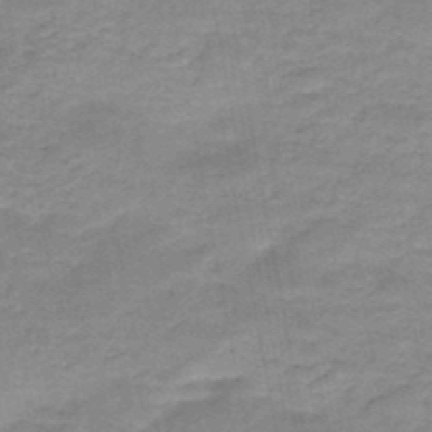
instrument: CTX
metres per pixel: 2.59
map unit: HNb
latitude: -48.2173
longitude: -38.5168
